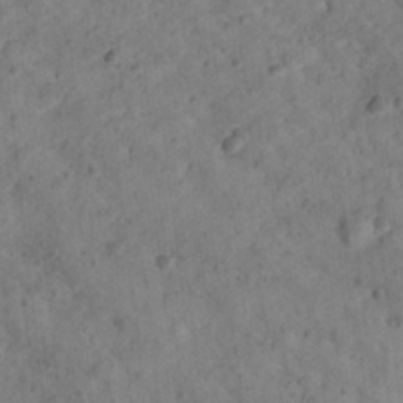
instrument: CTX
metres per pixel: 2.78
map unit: Hto
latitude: 12.7624
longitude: -38.6301
